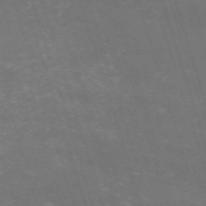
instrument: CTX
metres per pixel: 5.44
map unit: HNb
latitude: -54.3117
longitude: -36.8947
